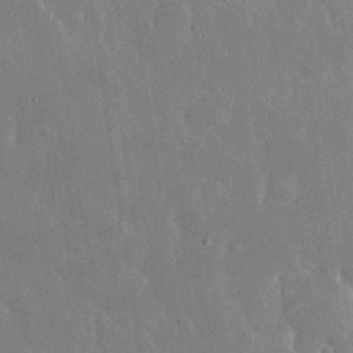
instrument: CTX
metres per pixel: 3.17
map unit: Nhu
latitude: 30.7247
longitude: -56.4789
